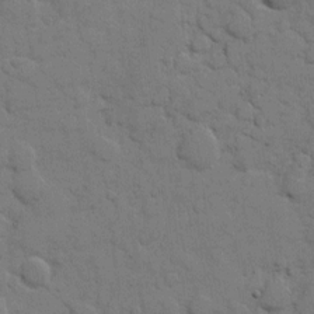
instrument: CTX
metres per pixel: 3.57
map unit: eHh
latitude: 7.9339
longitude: -65.3671
